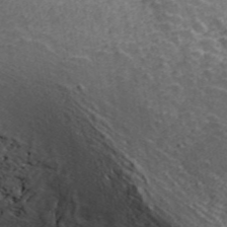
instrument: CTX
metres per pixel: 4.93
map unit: ANa
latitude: 45.8772
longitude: 37.5021
